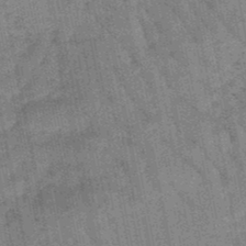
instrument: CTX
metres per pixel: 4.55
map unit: lHb
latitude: -47.5966
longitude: 78.0661
